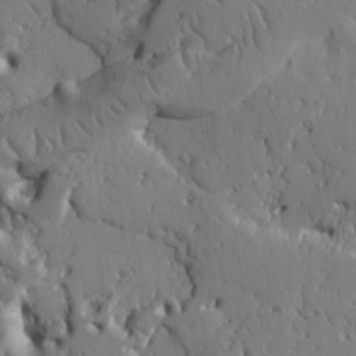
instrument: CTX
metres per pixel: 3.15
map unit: Ht
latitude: 10.1011
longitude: -76.7057
